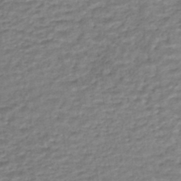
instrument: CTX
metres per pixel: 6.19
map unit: HNhu
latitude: -44.4440
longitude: 102.0661
